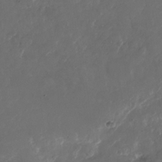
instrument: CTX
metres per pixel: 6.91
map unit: Nhu
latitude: -27.8044
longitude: -72.7058
